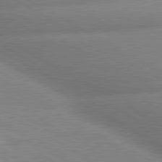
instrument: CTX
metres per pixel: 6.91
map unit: lApd
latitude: 80.2333
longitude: -163.5560
